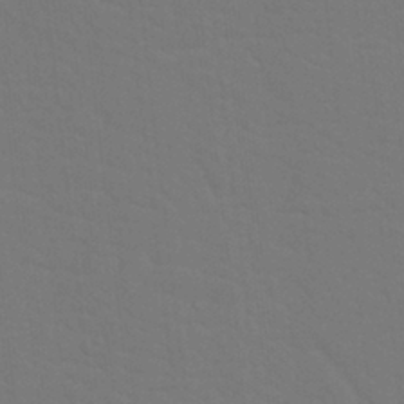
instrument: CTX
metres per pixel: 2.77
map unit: Nhu
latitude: 19.9339
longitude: -73.6694
